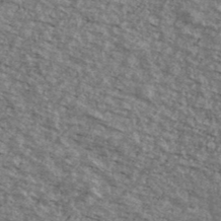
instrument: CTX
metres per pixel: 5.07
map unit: Ave
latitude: 40.7435
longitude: -109.0269
